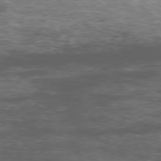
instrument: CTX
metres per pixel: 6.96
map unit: Ap
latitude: -76.9920
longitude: -69.1214
